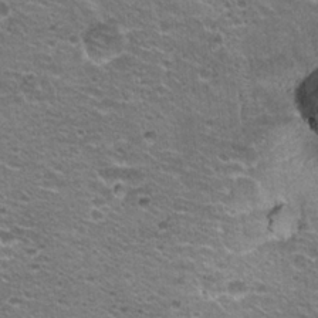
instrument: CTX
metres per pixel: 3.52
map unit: Hto
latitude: 20.9892
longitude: -32.7624
